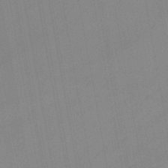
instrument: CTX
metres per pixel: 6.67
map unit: lHb
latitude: -44.4440
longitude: 73.2376
